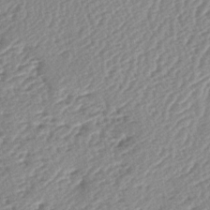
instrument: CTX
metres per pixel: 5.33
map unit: lAa
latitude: -2.4628
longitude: -127.3293
